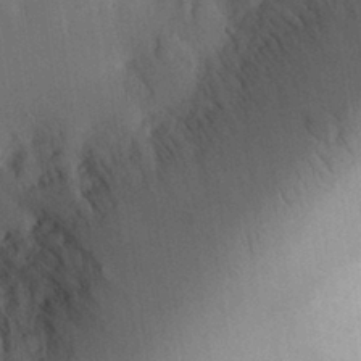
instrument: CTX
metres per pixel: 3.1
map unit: Aa
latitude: 29.0836
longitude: -144.1011
